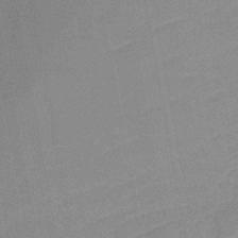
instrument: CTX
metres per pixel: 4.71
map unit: lHb
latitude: -41.5399
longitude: 74.0283
